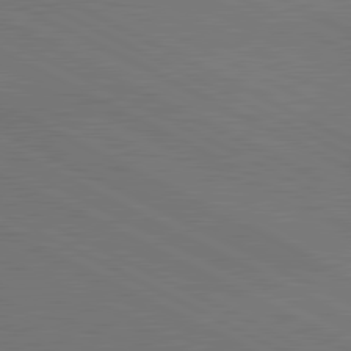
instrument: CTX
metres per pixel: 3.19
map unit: lApd
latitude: 81.1403
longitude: 149.7478
